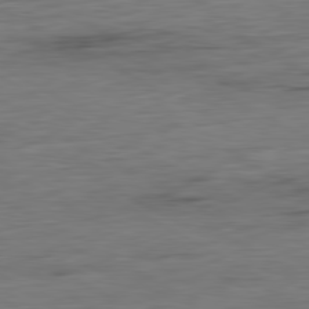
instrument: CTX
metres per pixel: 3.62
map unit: Ap
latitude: -81.3699
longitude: -78.0633
